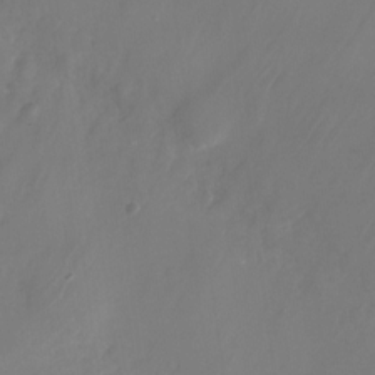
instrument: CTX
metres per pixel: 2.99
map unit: Nhu
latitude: -27.3131
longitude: -71.5749
